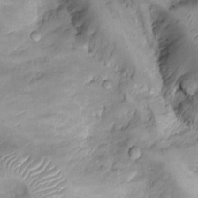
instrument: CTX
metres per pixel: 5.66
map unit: Ht
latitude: -4.7085
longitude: -14.3657
